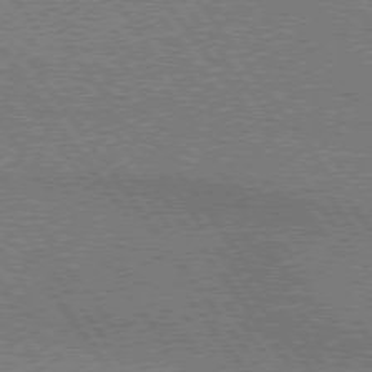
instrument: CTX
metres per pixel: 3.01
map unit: lApd
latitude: 74.9136
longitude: -80.8191
